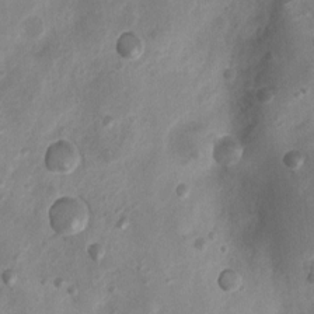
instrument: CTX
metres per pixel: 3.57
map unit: Nhu
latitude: 5.4426
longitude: -18.3278
